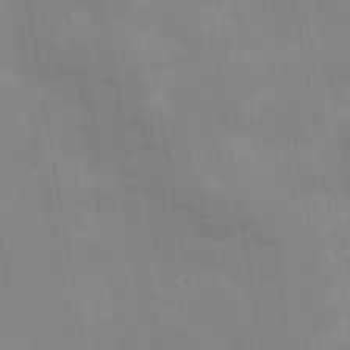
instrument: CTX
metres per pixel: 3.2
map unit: Hve
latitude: 30.8569
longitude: 150.1417
